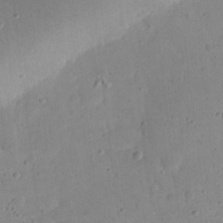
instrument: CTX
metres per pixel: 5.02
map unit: eHh
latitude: 21.2159
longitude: -63.8395
